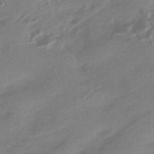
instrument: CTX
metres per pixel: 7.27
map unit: HNhu
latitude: -42.8785
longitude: 90.9542
